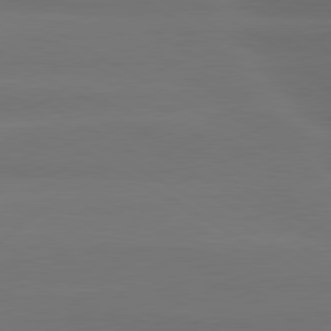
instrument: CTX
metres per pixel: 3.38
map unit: lApd
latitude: 80.6868
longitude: -138.5735
